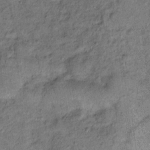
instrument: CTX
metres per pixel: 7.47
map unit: Ht
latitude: 9.3482
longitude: -37.5938
